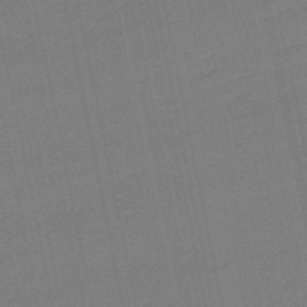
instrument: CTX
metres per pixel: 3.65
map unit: lHb
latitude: -49.9367
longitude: 80.5952
